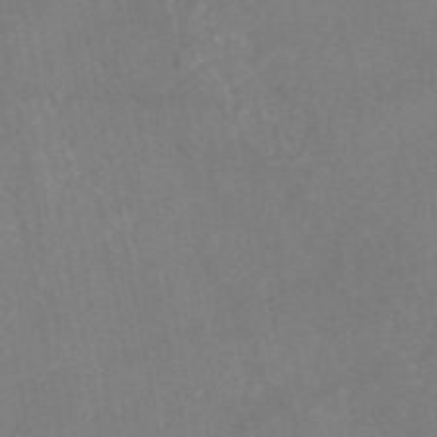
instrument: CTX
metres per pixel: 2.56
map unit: eAb
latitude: 47.6694
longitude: 120.0850
